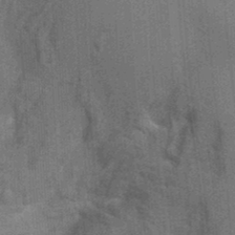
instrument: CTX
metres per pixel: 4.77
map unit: Ht
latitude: -1.6155
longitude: -15.5183
